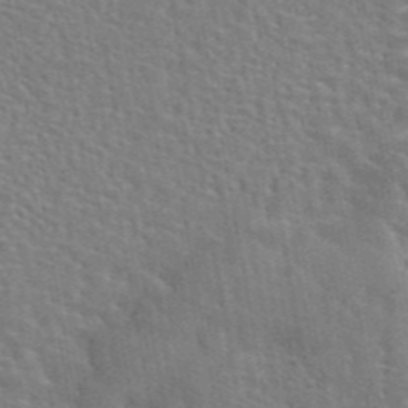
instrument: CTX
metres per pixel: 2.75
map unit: eAb
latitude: 44.6490
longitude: 110.3306
